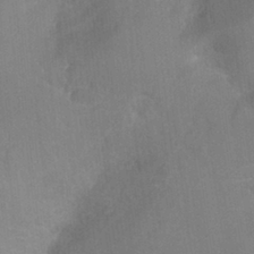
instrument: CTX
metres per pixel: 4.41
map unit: Ht
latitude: -3.1431
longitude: -27.2537
